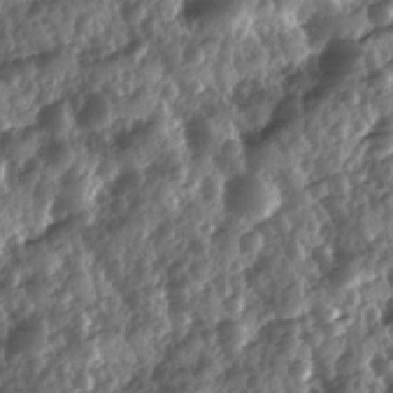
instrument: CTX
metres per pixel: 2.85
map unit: Ave
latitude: 11.2726
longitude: -103.2348
